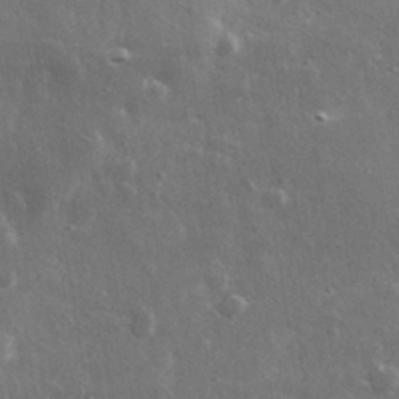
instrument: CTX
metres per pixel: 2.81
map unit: lHvf
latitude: 33.2348
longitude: -89.8206
